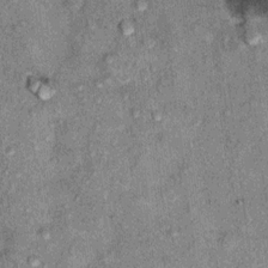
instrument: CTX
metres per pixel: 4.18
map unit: Hto
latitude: 10.7057
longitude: -37.7638
